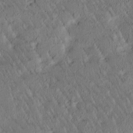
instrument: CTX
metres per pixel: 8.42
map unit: Htu
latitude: -1.2376
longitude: 175.7666
